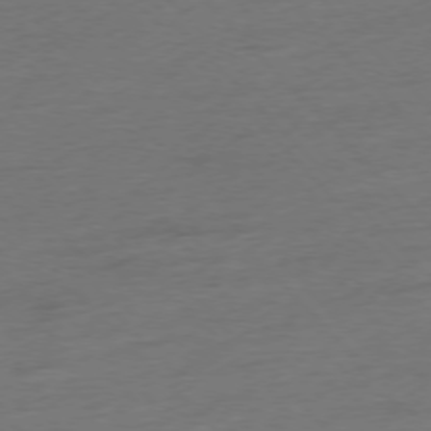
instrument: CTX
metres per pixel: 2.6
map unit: Hpe
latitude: -76.6518
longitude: -14.0444
